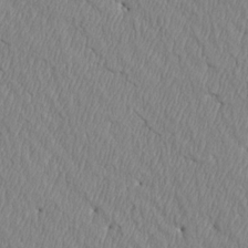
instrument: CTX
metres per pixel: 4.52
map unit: Htu
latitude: 4.1578
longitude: 151.4454
